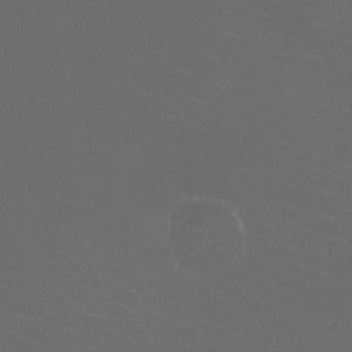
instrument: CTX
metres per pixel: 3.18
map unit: HNhu
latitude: 1.3670
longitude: -1.8394
